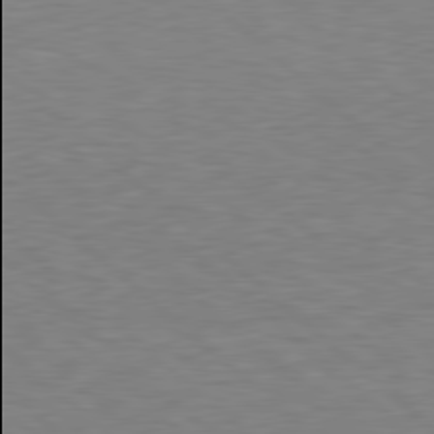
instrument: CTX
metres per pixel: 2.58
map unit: Hpe
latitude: 78.6302
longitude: -149.9906
